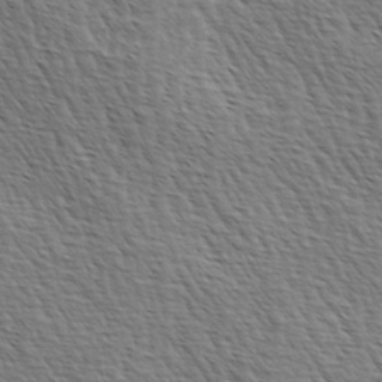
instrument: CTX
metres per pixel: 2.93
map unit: lAa
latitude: -3.7666
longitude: -122.2334
